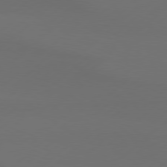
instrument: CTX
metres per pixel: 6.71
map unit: Hpe
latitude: 78.6302
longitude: -132.6113
